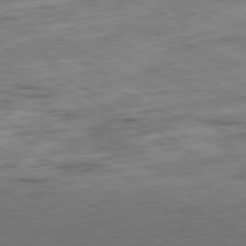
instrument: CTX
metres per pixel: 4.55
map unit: Ap
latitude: -81.1998
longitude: -83.1781
